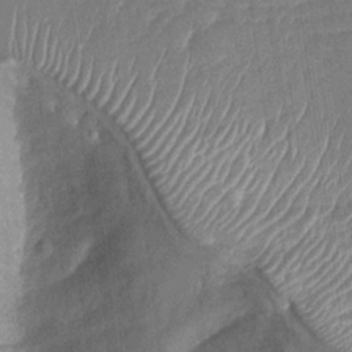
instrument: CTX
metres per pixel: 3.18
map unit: Nhu
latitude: -27.9178
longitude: -64.4601
